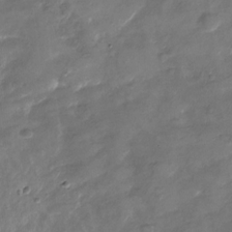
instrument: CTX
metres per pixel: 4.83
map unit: Nhu
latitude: -28.8030
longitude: -73.8584
